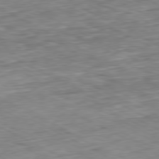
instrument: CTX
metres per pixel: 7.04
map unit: Ap
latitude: -80.8408
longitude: -80.4034
